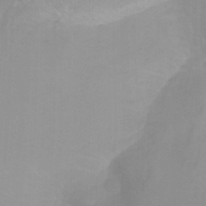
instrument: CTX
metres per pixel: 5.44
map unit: Nhu
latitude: -13.8611
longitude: -55.9717
